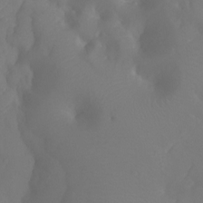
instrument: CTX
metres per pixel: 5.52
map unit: Ht
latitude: -5.4643
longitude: -26.8380
